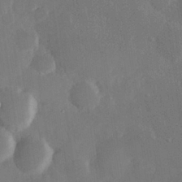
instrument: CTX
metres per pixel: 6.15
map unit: Hve
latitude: 25.5938
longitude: 150.7652
